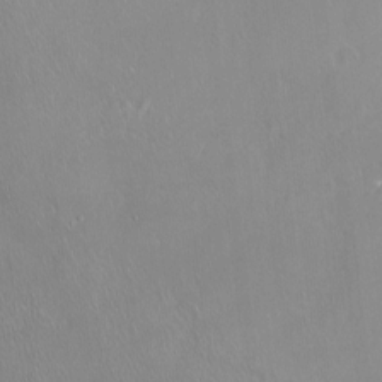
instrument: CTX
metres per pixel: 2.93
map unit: Ht
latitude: -14.2740
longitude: -41.5182
